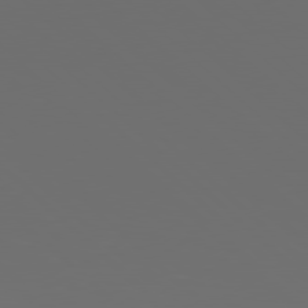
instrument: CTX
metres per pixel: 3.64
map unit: Hpe
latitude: 78.1389
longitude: -173.3670
